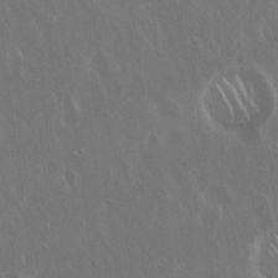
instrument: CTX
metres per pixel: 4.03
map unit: Hto
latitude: 18.7813
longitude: -56.9891
